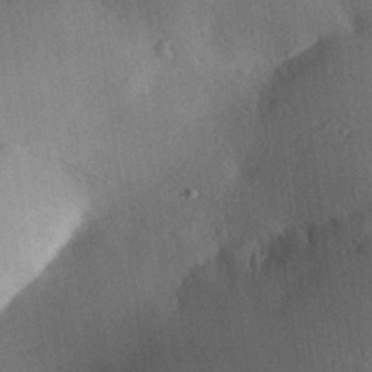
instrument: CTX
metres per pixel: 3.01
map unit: Aa
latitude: 29.5182
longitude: -144.0633
